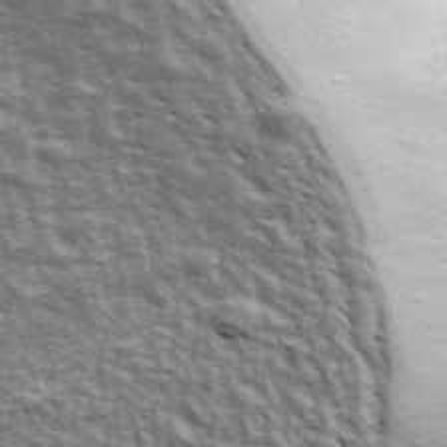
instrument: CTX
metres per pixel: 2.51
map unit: Ave
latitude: 43.3293
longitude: -111.7639
